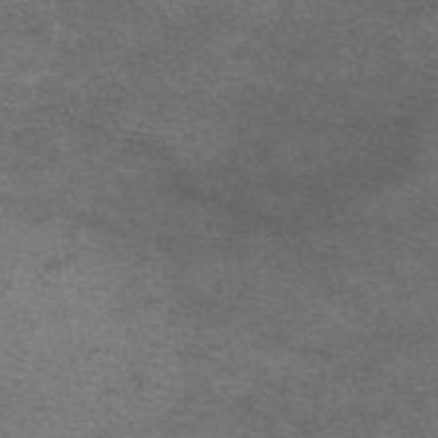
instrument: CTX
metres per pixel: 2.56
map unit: eAb
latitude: 45.5560
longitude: 103.8422
